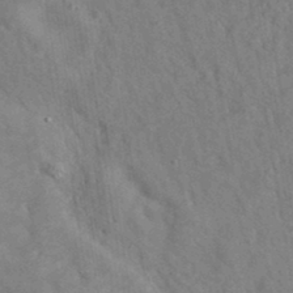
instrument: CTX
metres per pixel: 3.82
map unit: eAb
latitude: 34.8380
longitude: 110.2550
